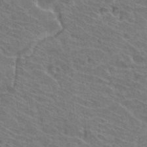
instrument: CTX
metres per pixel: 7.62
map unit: Hto
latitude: 33.5938
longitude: -41.8394
